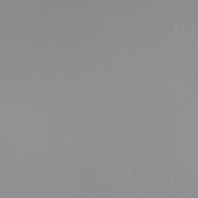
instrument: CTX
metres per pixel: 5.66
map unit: Nhu
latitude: -0.0850
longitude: -77.5560
